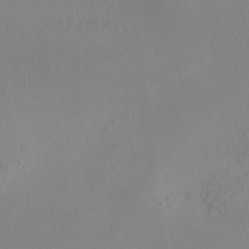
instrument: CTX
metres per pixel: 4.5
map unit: HNhu
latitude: 11.5560
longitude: 11.4454
